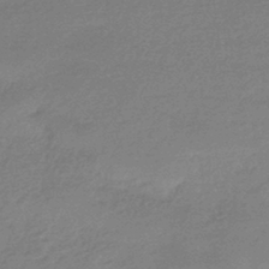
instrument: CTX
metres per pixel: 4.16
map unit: HNhu
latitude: -42.7463
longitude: 93.1998
